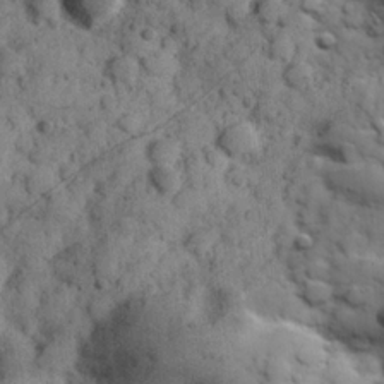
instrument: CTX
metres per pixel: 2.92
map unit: Hve
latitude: 24.7435
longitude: 147.2565
